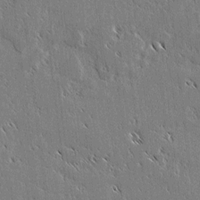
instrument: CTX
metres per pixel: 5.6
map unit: lAvf
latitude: 3.2915
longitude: -106.8002
